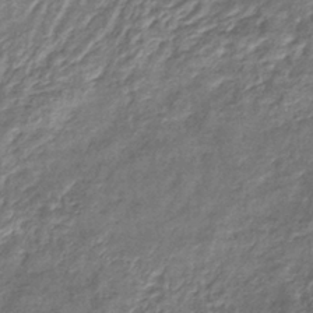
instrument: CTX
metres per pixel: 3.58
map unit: eHb
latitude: -37.8233
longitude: 76.2362
